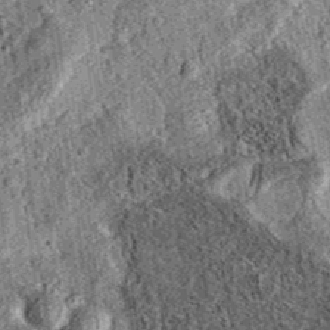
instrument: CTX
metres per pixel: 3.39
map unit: eAb
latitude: 36.2333
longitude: 109.2187
